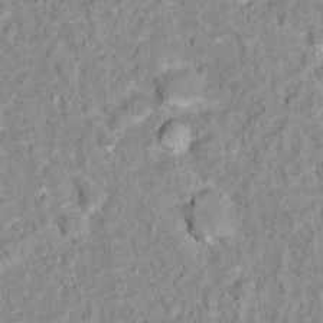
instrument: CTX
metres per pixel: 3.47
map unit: Hto
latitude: 16.3089
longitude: -36.4223
